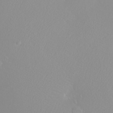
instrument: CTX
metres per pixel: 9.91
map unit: eHh
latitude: -8.5196
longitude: -70.2522
